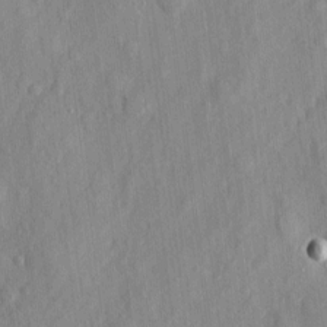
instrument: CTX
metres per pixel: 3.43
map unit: eHh
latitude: 5.9717
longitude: -73.6883
